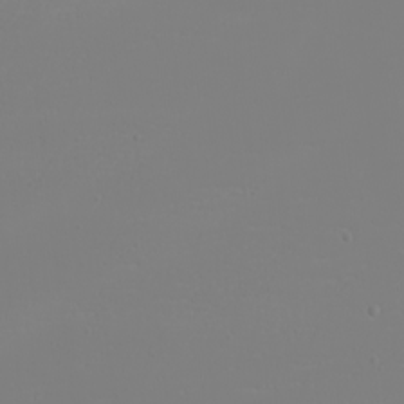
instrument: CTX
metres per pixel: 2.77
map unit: eHh
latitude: -5.6910
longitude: -84.3278
